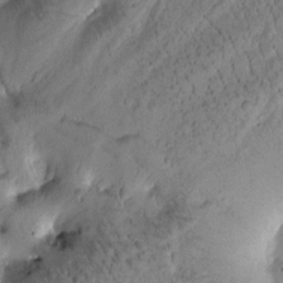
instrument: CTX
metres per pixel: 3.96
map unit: Htu
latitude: -1.7856
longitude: 170.9164
